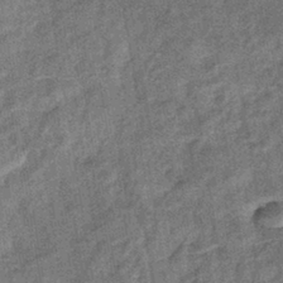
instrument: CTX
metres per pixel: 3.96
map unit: eHb
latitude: -39.4077
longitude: 79.1998
